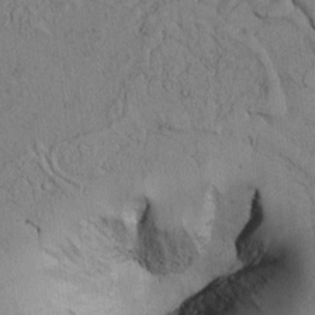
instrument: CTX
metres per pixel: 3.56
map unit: lAvf
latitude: 4.2333
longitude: 159.2753
